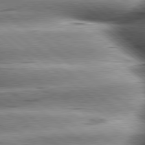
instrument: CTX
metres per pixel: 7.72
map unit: lApd
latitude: 79.8206
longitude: -139.8772
